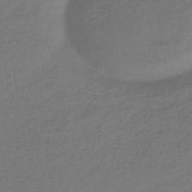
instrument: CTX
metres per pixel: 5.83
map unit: HNhu
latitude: -43.1242
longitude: 97.6722
